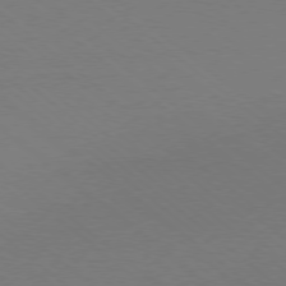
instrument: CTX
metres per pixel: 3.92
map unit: Ap
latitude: -78.6140
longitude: -99.6316
